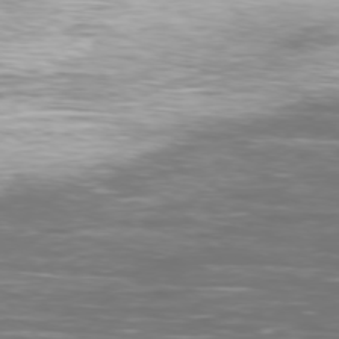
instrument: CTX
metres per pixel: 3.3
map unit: Ap
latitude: -76.9164
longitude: -69.8395
